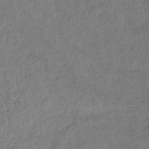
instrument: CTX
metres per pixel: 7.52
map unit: lHb
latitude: -38.2362
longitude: 62.2739
